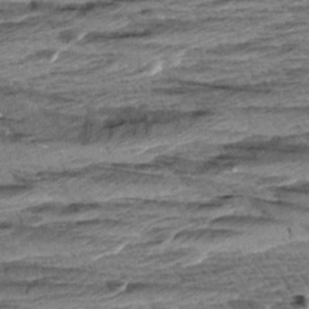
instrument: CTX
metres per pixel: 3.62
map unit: Aa
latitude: 8.7246
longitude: -137.6127
